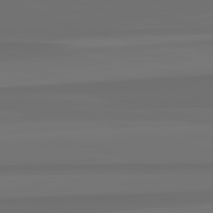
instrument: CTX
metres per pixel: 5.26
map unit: lApd
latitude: 82.9324
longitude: 162.8786
